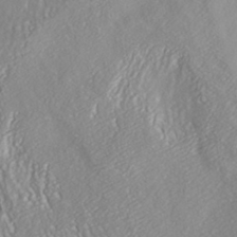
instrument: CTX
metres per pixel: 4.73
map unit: ANa
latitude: -40.8975
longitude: 102.5763
